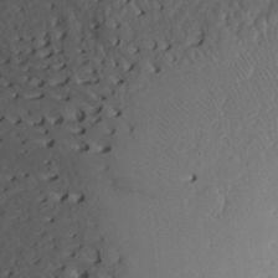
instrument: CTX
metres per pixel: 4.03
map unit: Aa
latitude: 23.1403
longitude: -147.2726
